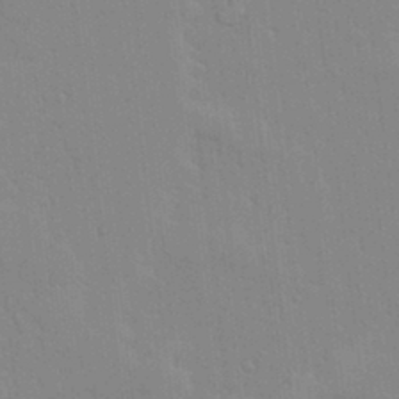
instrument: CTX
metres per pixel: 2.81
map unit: lAvf
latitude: 24.2900
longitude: -111.7450
